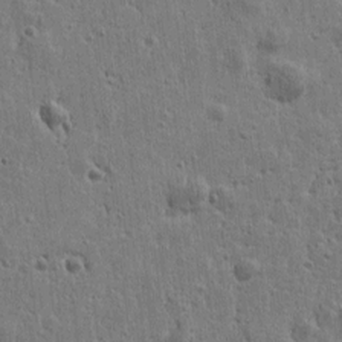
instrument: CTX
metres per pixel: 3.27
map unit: Htu
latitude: -0.0094
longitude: -178.1767
